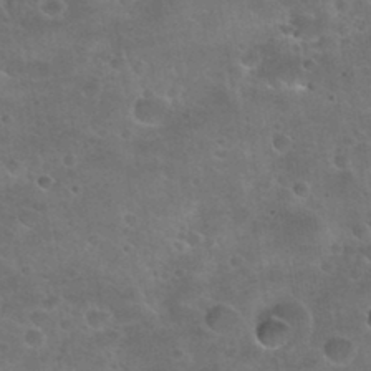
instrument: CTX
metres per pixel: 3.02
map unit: Nhu
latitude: 31.0459
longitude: -53.5749
